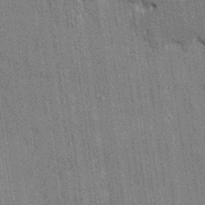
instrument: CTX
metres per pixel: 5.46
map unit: HNhu
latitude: 4.0633
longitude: -8.1389
